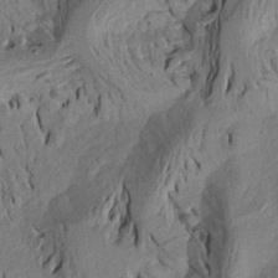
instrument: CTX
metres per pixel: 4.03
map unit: Aa
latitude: 17.8772
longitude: -144.3467
